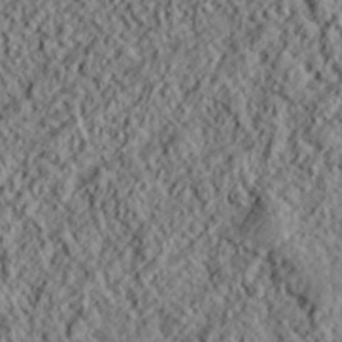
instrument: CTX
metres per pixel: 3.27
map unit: lHvf
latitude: 39.2726
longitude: -88.5357
